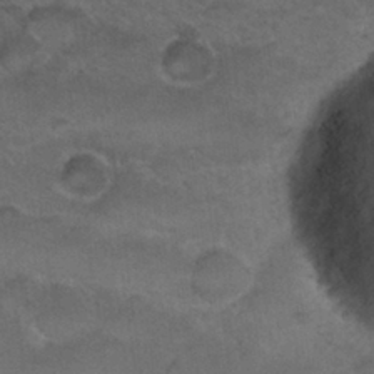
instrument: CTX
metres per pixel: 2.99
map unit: Nhu
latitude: 29.4237
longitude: -53.5938
